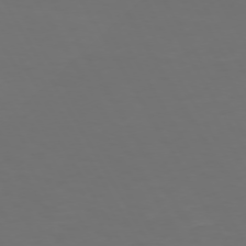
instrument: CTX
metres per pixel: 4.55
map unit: Hpe
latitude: 72.0822
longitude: -126.4412
